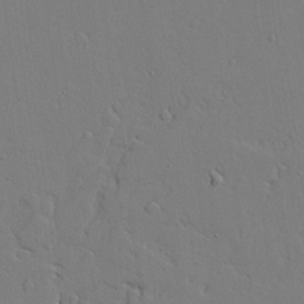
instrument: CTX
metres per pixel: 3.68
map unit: lAvf
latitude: 24.7246
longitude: -109.9528
